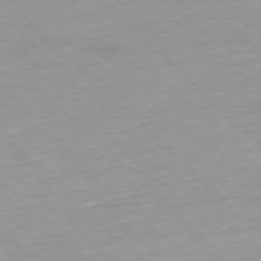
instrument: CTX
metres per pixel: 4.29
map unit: Ap
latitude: -77.2187
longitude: -90.8002
